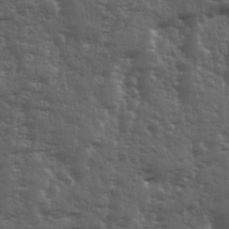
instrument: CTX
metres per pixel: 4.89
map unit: Ave
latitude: 11.7261
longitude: -103.7638
